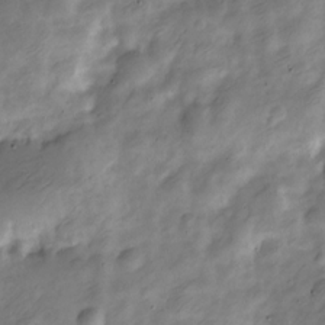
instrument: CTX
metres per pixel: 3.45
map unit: Nve
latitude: -24.6518
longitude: 106.8975
